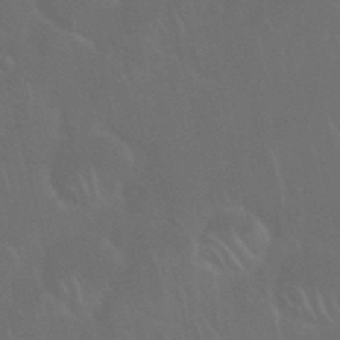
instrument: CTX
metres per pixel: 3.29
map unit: Nhu
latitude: 27.9528
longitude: -62.1200
